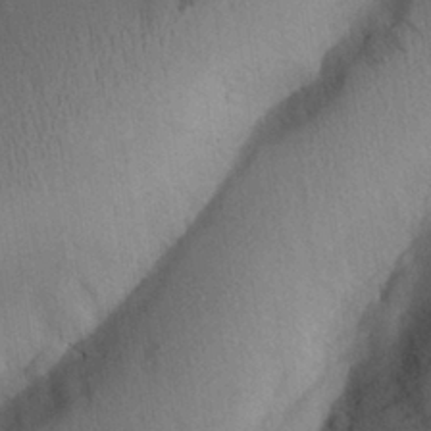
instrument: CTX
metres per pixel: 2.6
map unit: Aa
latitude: 29.1214
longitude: -144.1389
